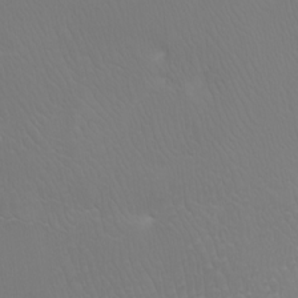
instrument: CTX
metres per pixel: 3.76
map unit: Htu
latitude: -7.3887
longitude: -68.0633
